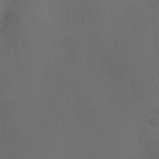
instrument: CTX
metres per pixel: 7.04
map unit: Ht
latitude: 1.4426
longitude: -20.6680
